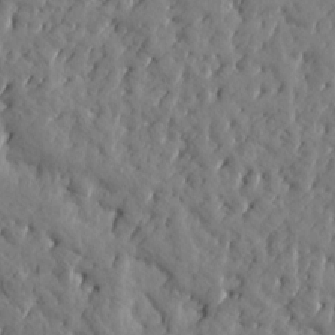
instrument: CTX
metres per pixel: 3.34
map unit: Htu
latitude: 1.1214
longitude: 179.2754
